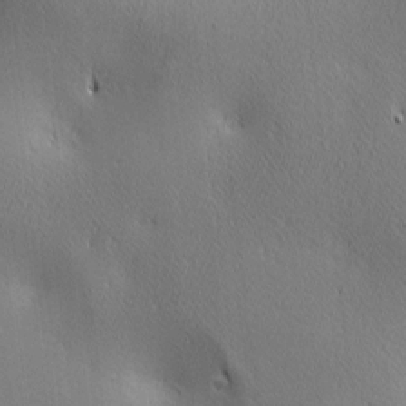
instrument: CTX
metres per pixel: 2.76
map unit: lAa
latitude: 2.6112
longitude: -117.4993
